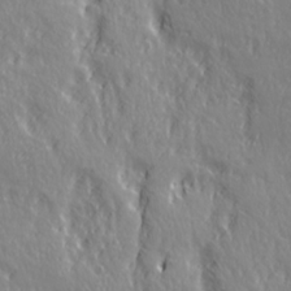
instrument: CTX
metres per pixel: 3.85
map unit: Ave
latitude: 21.4049
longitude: -135.3481
